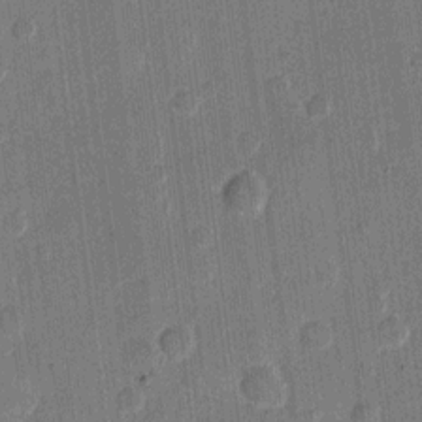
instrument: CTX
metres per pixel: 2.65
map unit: eHh
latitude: 10.5168
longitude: -66.0255
